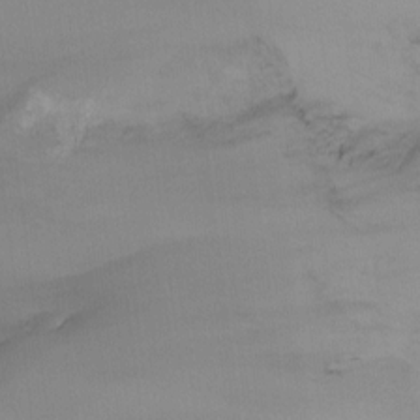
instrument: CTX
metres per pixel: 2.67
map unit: Ht
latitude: -10.9542
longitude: -27.7450
